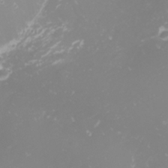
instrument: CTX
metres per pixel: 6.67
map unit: Nhu
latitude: -1.3132
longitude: -80.8947
